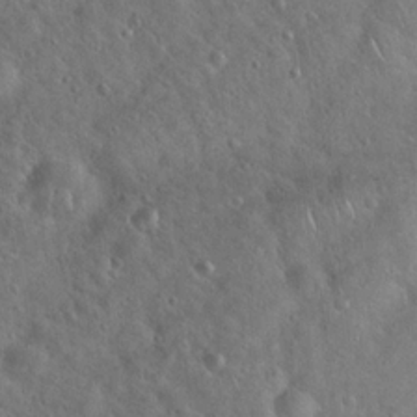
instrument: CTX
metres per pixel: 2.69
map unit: Hto
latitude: 19.4426
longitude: -53.8772
